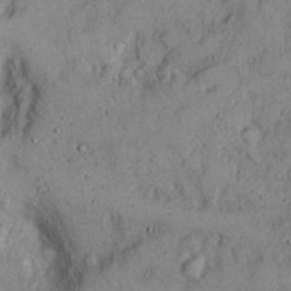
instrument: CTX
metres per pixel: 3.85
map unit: Hto
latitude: 9.4615
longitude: -59.6883
